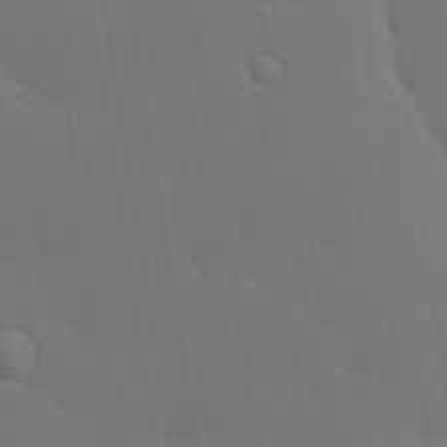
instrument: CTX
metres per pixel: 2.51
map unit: lAa
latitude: 19.7260
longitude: -138.9892
